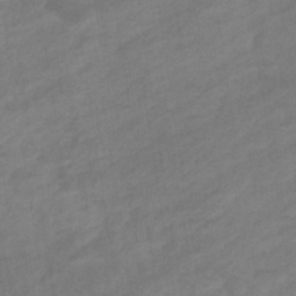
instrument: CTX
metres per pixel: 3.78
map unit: eHb
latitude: -36.5195
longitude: 78.0472
